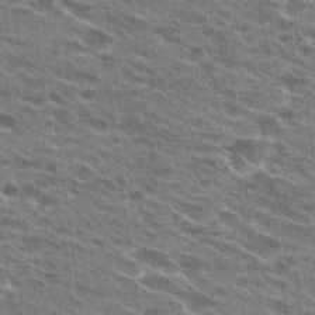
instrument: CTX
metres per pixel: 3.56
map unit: Hto
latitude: 24.3656
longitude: -42.1767
